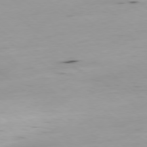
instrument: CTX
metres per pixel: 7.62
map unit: Ap
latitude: -78.7274
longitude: -63.9717
